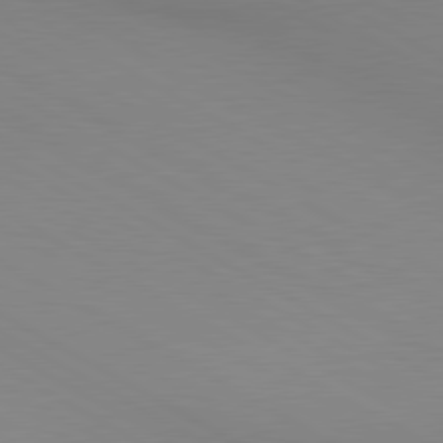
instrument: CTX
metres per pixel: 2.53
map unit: lApd
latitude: 80.3467
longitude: 139.7856
